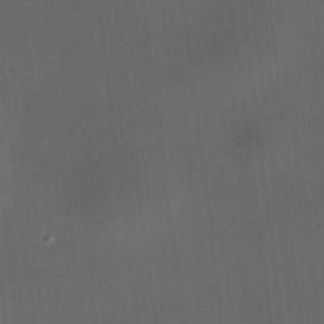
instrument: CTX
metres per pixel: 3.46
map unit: HNhu
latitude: 10.8380
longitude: 10.5763
